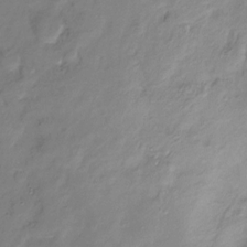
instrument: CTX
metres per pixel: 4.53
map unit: Ht
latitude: -16.1984
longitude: -43.5182
